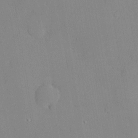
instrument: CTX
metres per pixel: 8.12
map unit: lHvf
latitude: 20.7435
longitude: 145.2565
